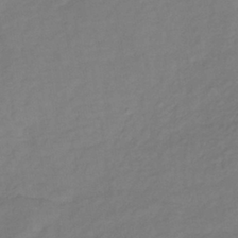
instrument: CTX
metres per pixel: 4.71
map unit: lHb
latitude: -38.4062
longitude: 70.9353
